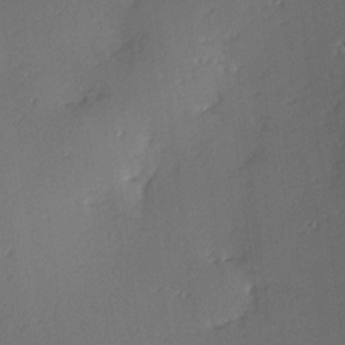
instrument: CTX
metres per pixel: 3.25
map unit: Hve
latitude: 13.0459
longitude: -90.5357
